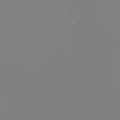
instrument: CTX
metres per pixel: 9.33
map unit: Nhu
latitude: -6.1228
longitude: -95.4616
